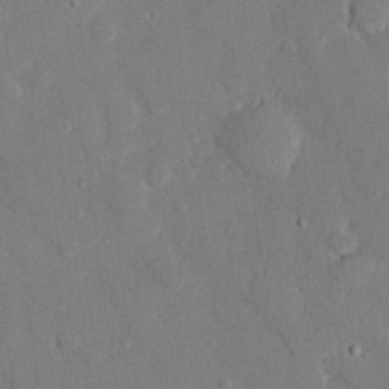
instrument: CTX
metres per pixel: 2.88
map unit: eHh
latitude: 28.0255
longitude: -80.7246
